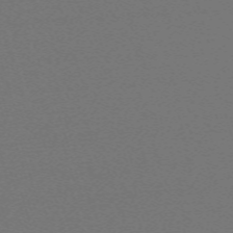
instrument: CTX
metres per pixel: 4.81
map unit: eHh
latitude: -63.4832
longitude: 52.4629
